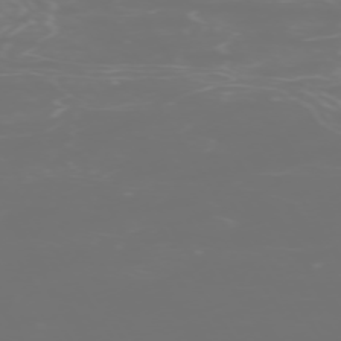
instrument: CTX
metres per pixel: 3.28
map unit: Hpe
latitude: -73.6344
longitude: 4.9352
